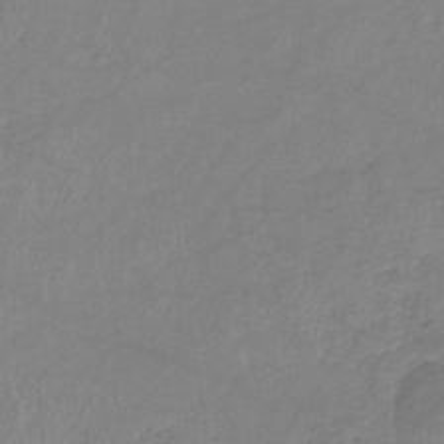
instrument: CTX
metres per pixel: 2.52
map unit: eHb
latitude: -37.3698
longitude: 75.6155
